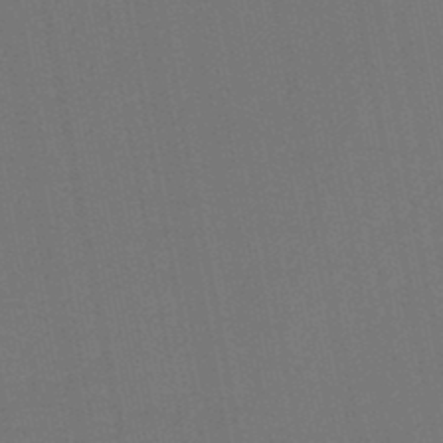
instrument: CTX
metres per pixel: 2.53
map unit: lHb
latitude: -46.3306
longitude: 63.5966
